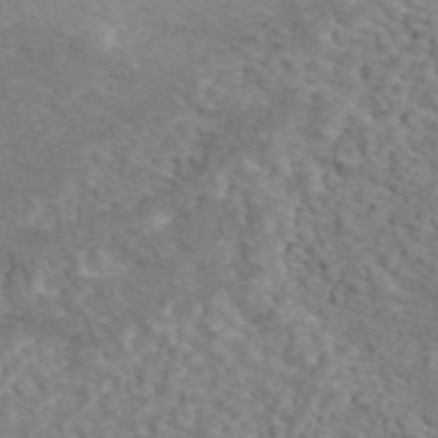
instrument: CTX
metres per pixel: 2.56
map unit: ANa
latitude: 45.8772
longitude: 21.7666
